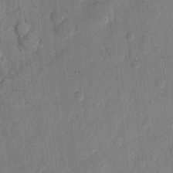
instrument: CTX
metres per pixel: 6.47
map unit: eHh
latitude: 11.9717
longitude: -68.8758
